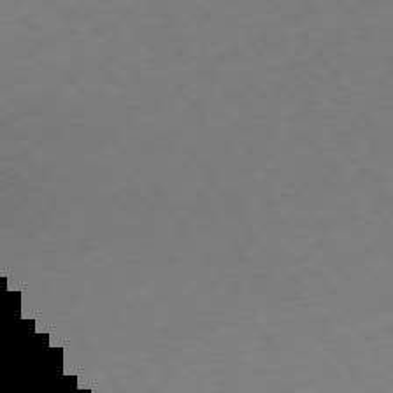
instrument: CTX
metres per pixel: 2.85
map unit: Ap
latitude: -74.6708
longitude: -67.8961
